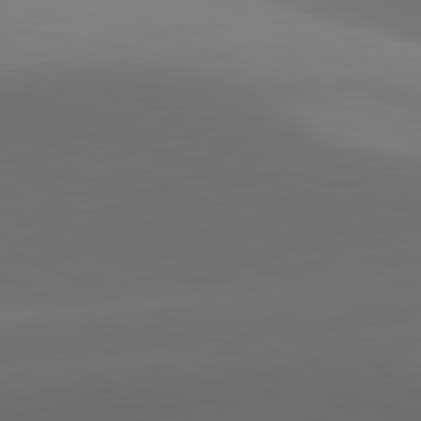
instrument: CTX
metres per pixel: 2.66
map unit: lApd
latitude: 81.5938
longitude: 130.8219
